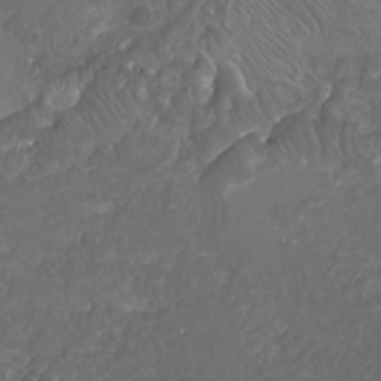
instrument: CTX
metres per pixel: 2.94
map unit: Nhu
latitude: -7.9556
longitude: -93.6505
